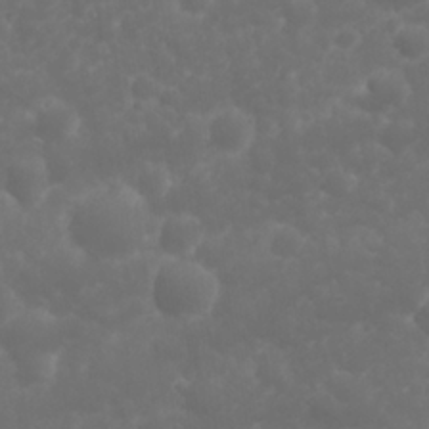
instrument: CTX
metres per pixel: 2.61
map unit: Nhu
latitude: 23.4615
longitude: -61.3859
